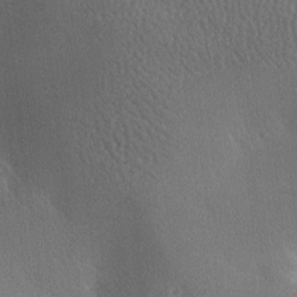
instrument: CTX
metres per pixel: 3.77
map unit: lAa
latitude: -7.5966
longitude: -125.0836
